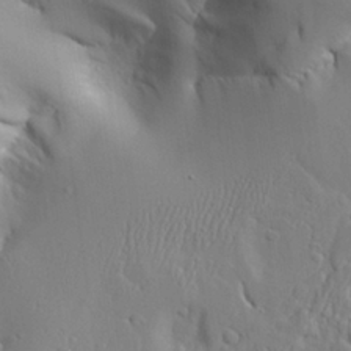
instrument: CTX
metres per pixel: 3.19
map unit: Aa
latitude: 25.2914
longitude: -130.0255
